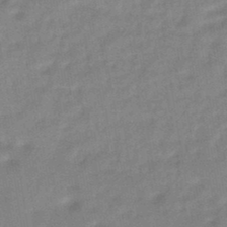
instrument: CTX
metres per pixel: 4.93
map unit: HNhu
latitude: -45.2376
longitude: 90.9731
